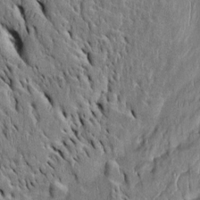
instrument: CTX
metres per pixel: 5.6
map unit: Htu
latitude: -3.8233
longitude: 151.7666
